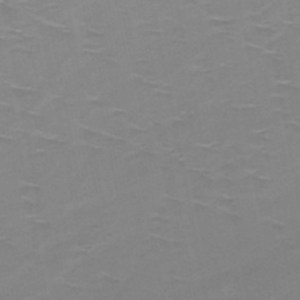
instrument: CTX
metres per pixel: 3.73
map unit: HNb
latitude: -49.2943
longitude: -47.2348
